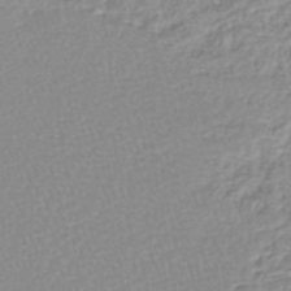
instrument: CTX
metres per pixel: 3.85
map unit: lHb
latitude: -44.6707
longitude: 78.4629
